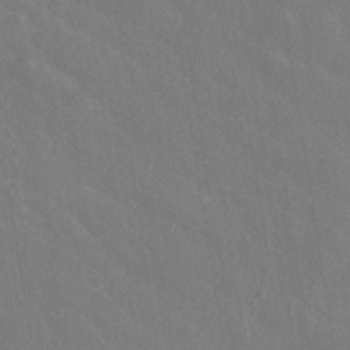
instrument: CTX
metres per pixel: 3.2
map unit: ANa
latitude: -36.7841
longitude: 95.5966
